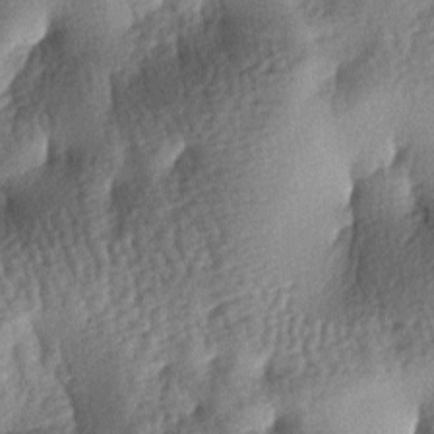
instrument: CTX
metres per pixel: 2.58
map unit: lAa
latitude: -7.9556
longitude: -127.9906
